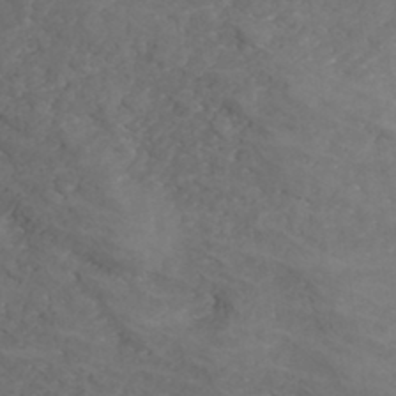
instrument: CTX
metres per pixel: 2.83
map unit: Hve
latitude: 33.5182
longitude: 149.6344
